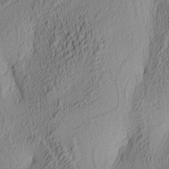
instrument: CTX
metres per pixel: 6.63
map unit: lAa
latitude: 4.8569
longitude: -115.7449
